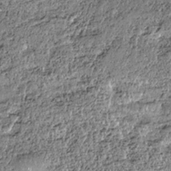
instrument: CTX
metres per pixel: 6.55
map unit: HNhu
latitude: -36.5007
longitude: 33.8423
